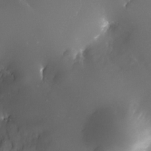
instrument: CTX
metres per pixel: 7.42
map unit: Nhe
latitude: -32.6519
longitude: -116.1200
